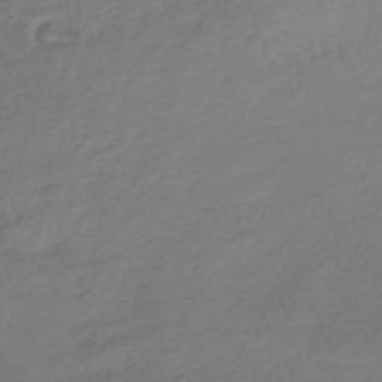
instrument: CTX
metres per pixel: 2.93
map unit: lHb
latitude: -37.8800
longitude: 69.8233
